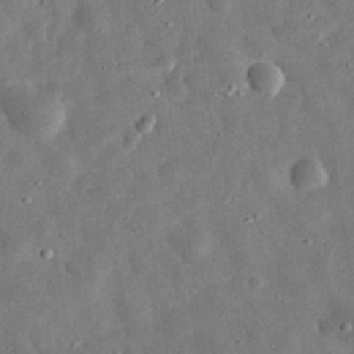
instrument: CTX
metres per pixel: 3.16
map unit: eHh
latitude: 31.9339
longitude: -77.1214
